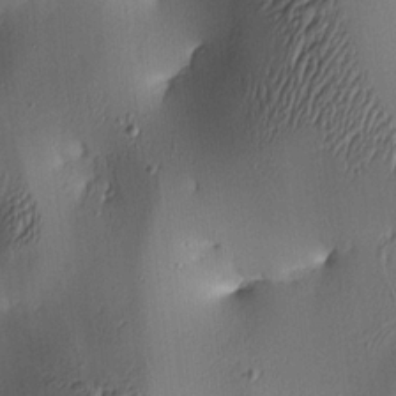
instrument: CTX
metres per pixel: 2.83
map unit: lAa
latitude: 4.6301
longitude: -112.4412
